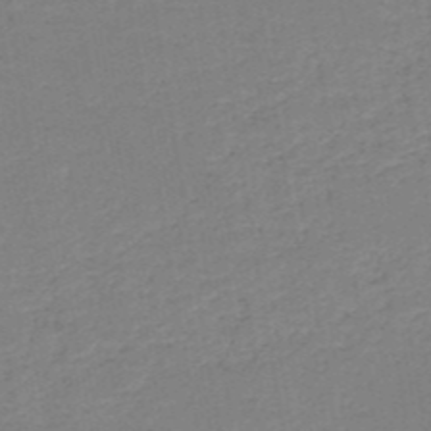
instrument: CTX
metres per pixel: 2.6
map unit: HNb
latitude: -50.3495
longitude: -48.7246
